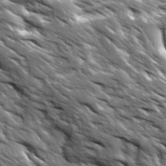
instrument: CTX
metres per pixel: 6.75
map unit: Ave
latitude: 19.4804
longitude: -135.4426
